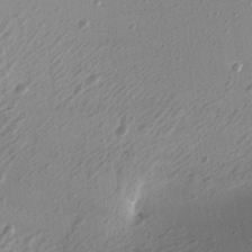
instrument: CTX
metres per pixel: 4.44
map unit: Aa
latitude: 12.7624
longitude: -139.9717
